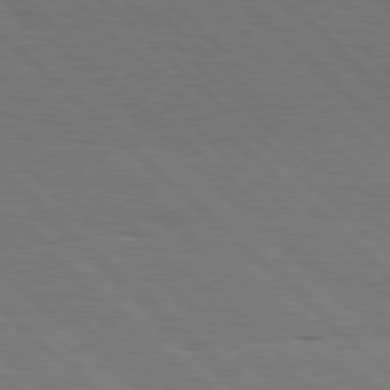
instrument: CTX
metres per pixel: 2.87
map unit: Hpe
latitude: 77.6882
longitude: -127.5749
